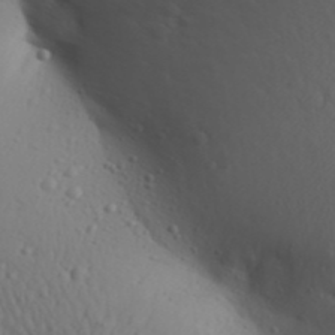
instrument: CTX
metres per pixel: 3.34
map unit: Aa
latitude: 30.9514
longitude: -146.0444
